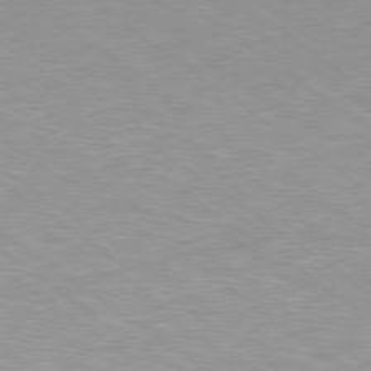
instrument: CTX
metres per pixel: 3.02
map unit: Ap
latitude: -79.3887
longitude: -66.8002
